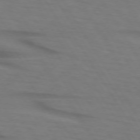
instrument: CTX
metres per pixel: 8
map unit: lApd
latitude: 73.4994
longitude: -74.9703
